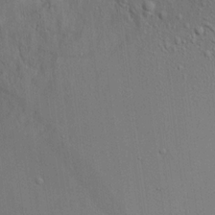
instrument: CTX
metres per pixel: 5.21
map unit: Aa
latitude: 19.0458
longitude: -141.0080
